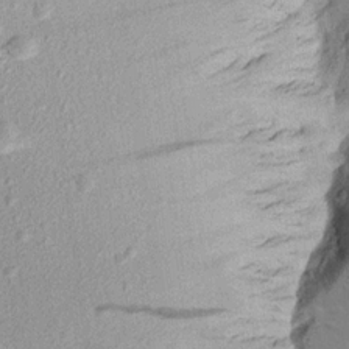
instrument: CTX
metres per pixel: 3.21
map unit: Aa
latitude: 18.1766
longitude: -145.1214
